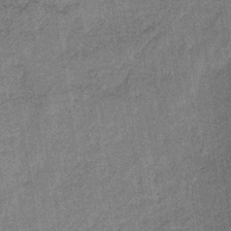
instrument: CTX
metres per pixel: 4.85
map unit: lHb
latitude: -35.8989
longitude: 64.3684
